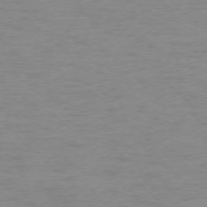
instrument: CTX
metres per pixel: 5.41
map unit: Ap
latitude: -76.0472
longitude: -77.3292
